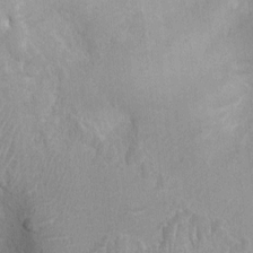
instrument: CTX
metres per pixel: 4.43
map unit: Ht
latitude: -2.7274
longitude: -15.9151
